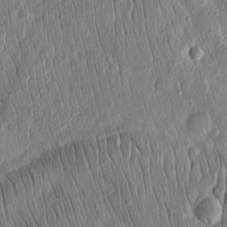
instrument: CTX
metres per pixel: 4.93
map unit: Ht
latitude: 10.8002
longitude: -75.3860
